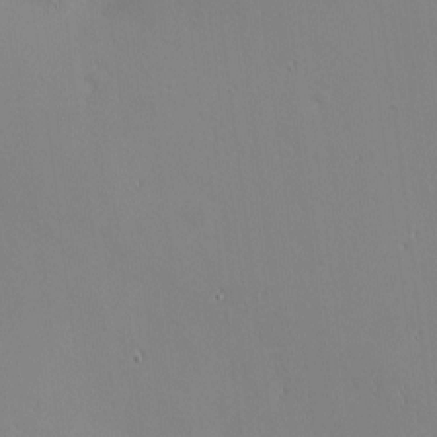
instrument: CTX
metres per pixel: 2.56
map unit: eHh
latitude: -3.0297
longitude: -80.9325
